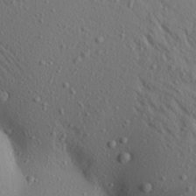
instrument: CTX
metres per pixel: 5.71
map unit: Aa
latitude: 18.4412
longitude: -148.1578
